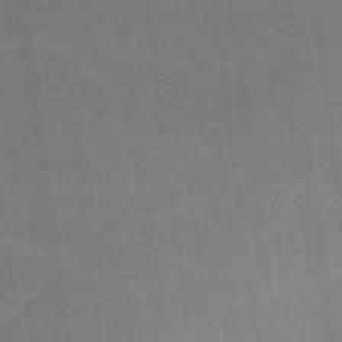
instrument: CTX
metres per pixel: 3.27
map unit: lHvf
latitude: -10.5952
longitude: -104.1011
